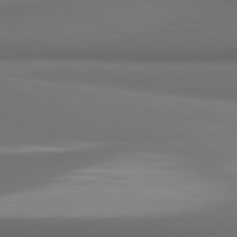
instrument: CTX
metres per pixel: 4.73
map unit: lApd
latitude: 81.5938
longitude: 172.4629
